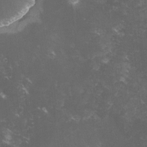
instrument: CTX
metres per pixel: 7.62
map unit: lHvf
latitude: -15.1243
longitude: -102.1578
